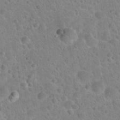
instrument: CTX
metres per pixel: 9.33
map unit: Hto
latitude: 21.7072
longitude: -50.4979
